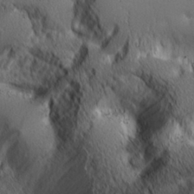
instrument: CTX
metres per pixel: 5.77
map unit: lHvf
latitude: 27.1214
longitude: 142.5006
